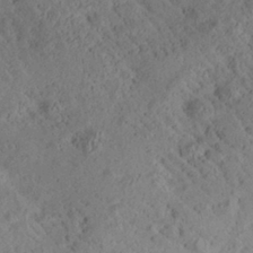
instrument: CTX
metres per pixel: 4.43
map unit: Aa
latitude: 28.7813
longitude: -135.8772
